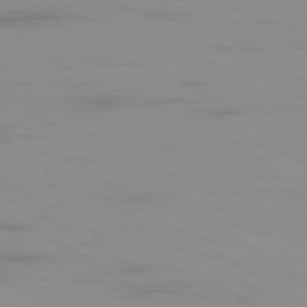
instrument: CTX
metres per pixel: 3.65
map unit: Ap
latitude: -79.7099
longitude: -93.2915
